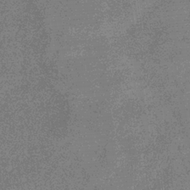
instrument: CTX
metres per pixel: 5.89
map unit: eHb
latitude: -32.1795
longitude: 75.1809
